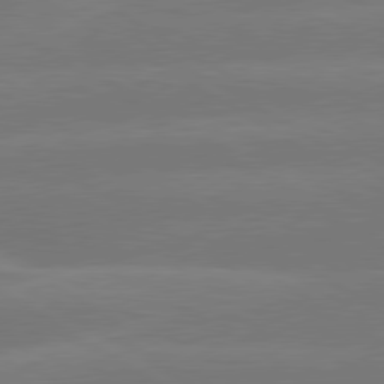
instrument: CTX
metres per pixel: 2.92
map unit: lApd
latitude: 79.8961
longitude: -143.8961
